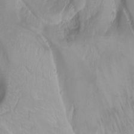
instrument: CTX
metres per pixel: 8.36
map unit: Ht
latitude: -0.0094
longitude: -44.9136
